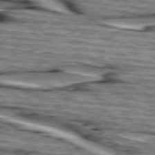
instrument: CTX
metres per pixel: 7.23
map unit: lApd
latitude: 74.8002
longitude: -72.4034
